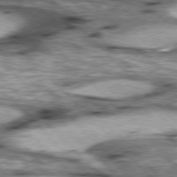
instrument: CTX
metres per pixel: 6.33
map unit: lApd
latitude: 76.7813
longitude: -50.4790
